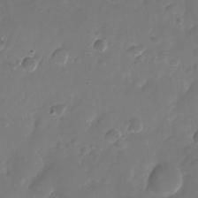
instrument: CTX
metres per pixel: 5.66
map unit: Nhu
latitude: -27.0297
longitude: -71.4615
